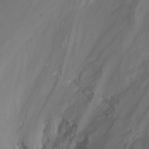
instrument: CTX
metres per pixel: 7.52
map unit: Nhu
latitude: -16.7275
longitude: -50.7057
